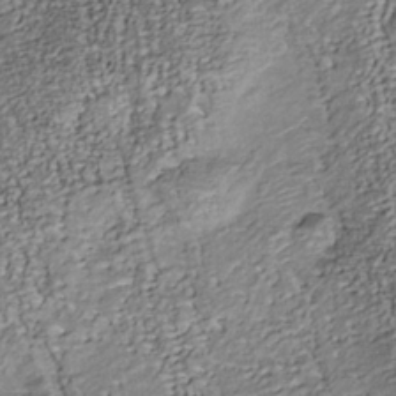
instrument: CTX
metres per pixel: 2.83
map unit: Nhu
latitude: -38.1795
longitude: -81.0080
